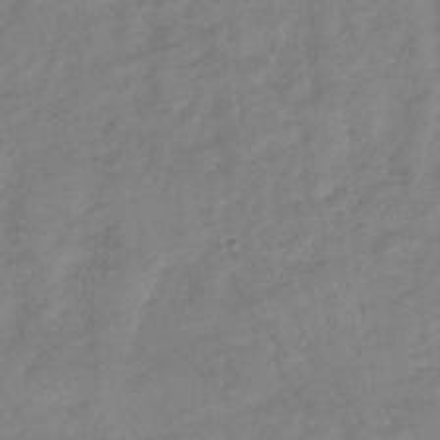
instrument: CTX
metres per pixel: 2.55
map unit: lHb
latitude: -33.5210
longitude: 72.1417
